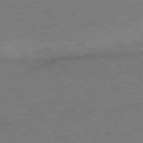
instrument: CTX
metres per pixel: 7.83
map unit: Ap
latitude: -75.7289
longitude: -71.2348
